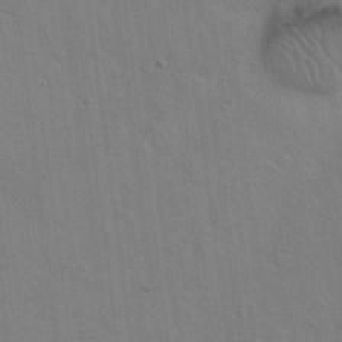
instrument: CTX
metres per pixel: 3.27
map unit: Hto
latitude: 21.0081
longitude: -54.4223
